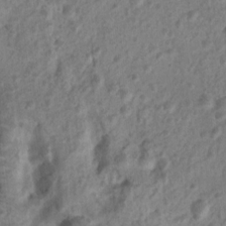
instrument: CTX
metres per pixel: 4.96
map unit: Nhu
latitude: 8.0444
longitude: -22.0444
